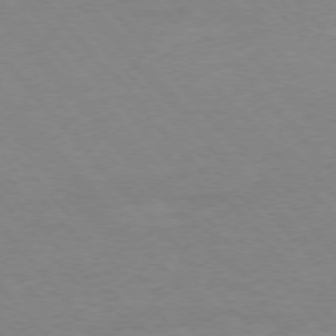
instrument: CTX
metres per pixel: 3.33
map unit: Ap
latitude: -76.9164
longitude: -88.3657
